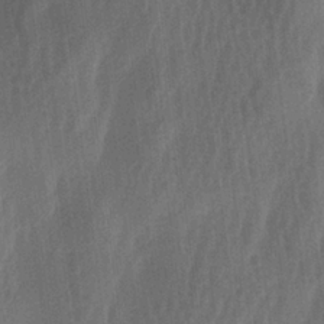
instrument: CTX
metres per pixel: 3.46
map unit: lAa
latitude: -7.1998
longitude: -129.0080
